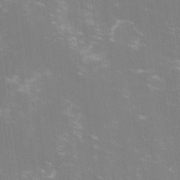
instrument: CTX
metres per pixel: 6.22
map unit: lHvf
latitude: -14.4251
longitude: -100.7435
